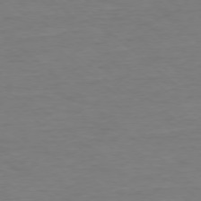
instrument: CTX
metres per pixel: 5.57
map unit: Ap
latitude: -78.2550
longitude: -89.9339
